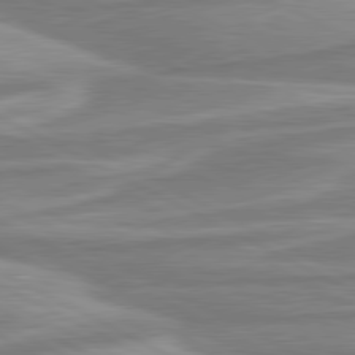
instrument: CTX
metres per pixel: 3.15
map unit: lApd
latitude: 80.7057
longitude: -174.4790
